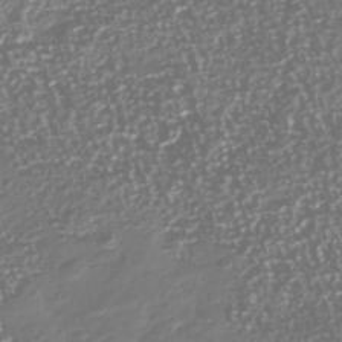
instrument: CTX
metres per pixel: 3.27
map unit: Nhu
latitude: -40.6896
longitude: -82.8757
